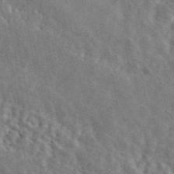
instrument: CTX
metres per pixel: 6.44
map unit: ANa
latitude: 44.5923
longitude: 47.7855
